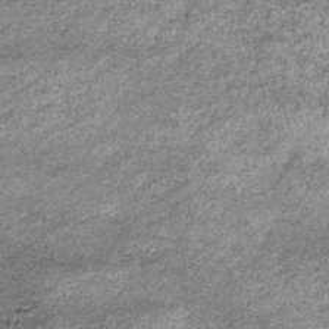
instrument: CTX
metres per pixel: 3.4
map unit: lHb
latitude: -37.0864
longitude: 66.2929
